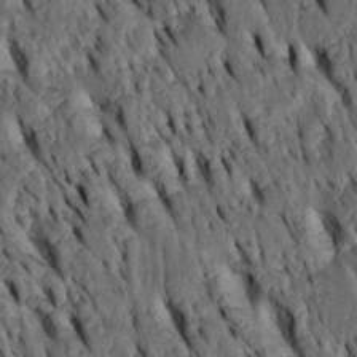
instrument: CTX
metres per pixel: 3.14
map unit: Htu
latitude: -3.1809
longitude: 151.1998
